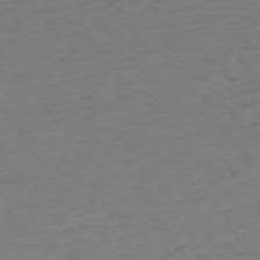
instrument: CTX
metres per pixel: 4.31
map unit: Ap
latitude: -75.5399
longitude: -88.4223
